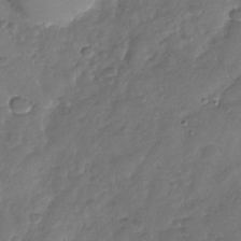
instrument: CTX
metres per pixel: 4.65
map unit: Nhu
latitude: -29.0864
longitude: -62.1011
